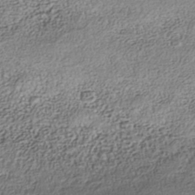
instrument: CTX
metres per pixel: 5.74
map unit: Nhe
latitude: -41.7666
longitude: -111.3482
